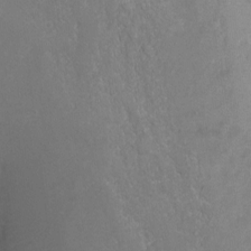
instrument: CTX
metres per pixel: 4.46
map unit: Hto
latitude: -4.3684
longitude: -35.4615
